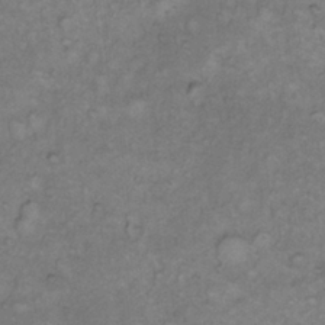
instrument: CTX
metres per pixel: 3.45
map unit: Hto
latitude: 11.2159
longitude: -60.6301
